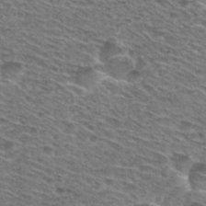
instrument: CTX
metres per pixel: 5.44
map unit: Hto
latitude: 29.1403
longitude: -47.1404
